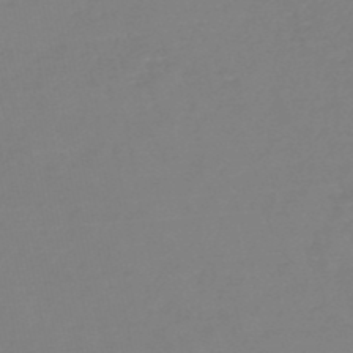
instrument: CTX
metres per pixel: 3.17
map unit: HNb
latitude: -49.5399
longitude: -43.8961
